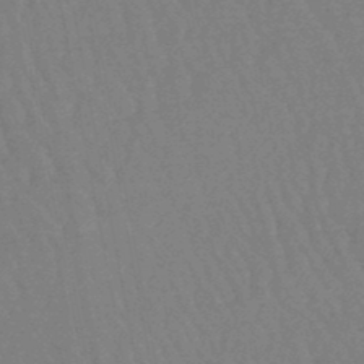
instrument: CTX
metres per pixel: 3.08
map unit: eHb
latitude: -46.2739
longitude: 80.2929
